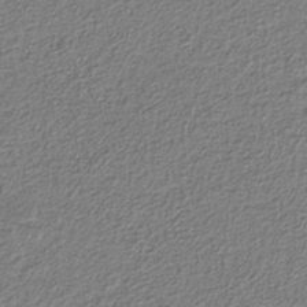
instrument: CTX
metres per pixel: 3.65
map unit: eAb
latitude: -37.8233
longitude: 52.5951
